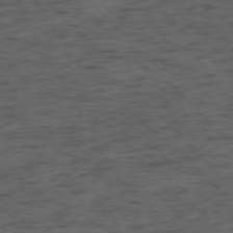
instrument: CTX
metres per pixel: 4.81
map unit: Ap
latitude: -76.2362
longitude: -91.5749
